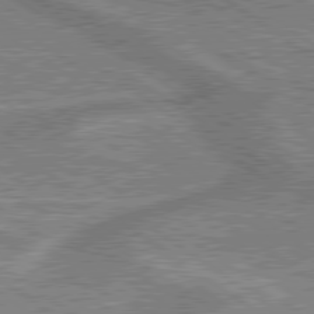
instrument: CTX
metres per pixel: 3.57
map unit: lApd
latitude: 79.7261
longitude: 175.8044
